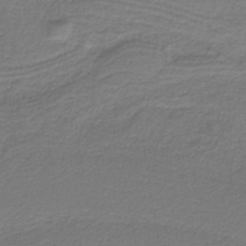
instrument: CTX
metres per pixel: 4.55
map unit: HNb
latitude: -38.5763
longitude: 53.4265
